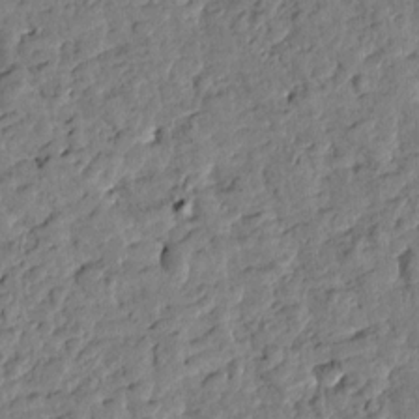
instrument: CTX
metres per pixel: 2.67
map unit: Htu
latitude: -1.3888
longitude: -179.3482
